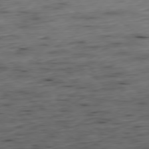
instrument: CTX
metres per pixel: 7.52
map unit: Hpe
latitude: -79.3887
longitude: 12.1417
